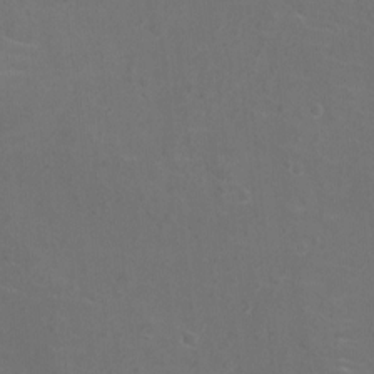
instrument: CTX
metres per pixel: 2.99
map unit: Ht
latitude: -5.3698
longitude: -19.1025
